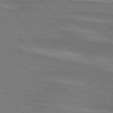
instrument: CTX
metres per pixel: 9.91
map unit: lApd
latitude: 75.1592
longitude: -80.6679
